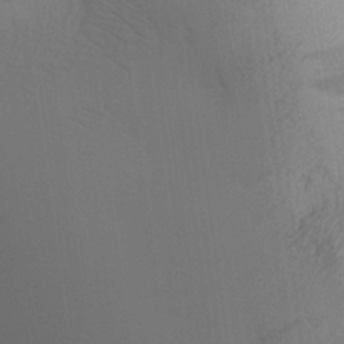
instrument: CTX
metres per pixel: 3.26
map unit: Aa
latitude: 27.0836
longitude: -131.2915
